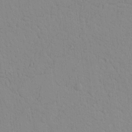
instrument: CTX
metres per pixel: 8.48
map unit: lAvf
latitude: 8.8947
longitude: 168.4629
